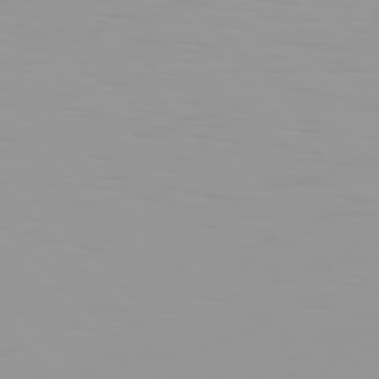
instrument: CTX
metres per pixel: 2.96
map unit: Hpe
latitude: 77.3859
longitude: -140.2144
